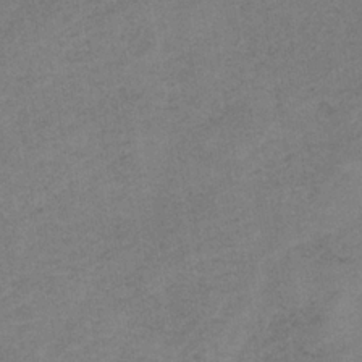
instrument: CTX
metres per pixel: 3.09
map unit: HNb
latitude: -32.0850
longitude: 61.9367
